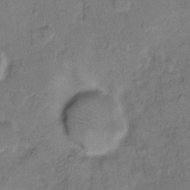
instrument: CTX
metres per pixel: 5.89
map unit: eHh
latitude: 10.0444
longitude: -64.2711
